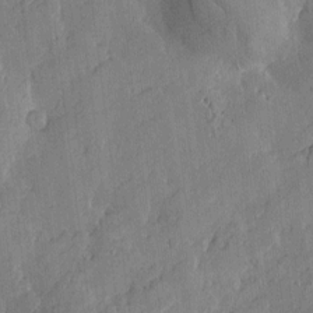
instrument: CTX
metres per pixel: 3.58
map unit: Htu
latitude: -2.2550
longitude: -176.3089
